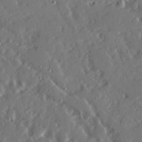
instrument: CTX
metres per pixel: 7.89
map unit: Ave
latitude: 22.7246
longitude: -131.6883
